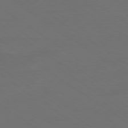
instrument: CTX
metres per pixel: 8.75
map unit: Ap
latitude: -79.3320
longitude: -61.5560
